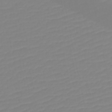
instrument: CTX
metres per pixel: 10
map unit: lHb
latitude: -45.2376
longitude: 56.1983
